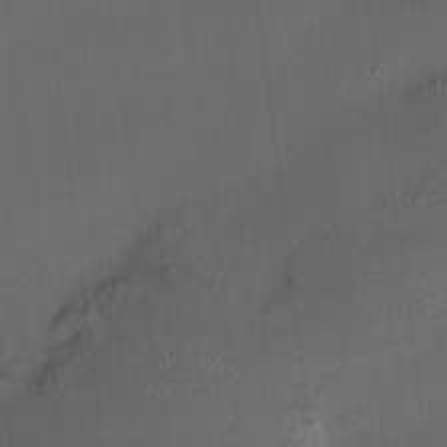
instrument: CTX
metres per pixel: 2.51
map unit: HNhu
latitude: 10.8191
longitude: 10.4818
